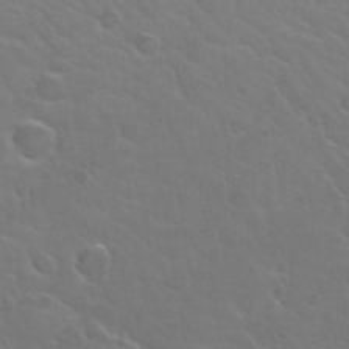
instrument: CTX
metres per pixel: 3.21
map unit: Hto
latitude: 32.4601
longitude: -50.9135
